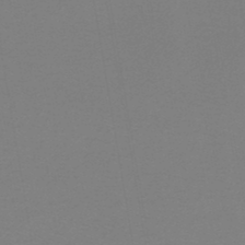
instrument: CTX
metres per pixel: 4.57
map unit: lHb
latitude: -45.4077
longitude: 71.6533
